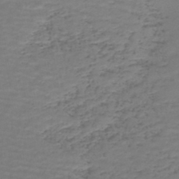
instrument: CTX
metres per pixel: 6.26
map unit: lHb
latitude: -43.9745
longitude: 58.7274
